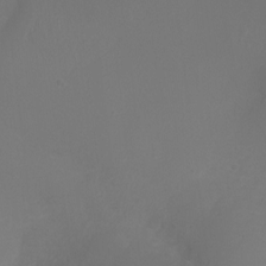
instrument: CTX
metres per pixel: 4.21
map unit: Ht
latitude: -6.3873
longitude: -26.6491
